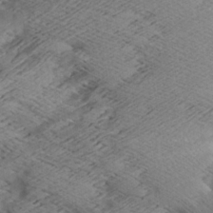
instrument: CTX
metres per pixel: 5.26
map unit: Aa
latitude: 7.4048
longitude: -140.5545
